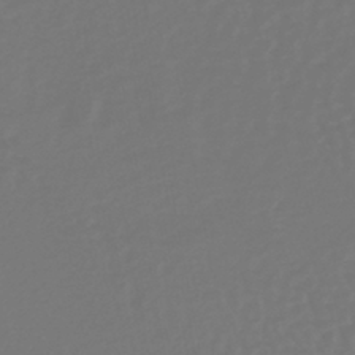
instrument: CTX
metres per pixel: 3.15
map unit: lHb
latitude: -38.6330
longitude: 63.1242
